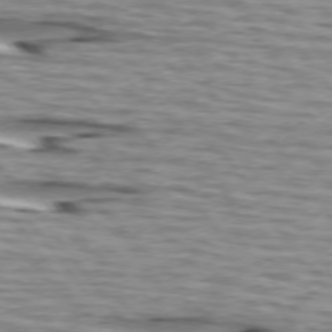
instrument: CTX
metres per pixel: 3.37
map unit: lApd
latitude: 74.6868
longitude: -72.3279
